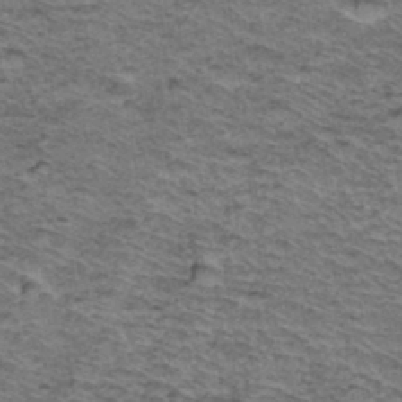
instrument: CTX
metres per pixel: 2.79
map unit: Hto
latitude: 37.1781
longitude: -46.4412
